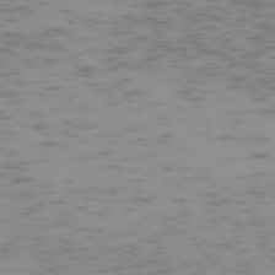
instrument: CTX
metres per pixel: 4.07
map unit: Hpe
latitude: -74.3496
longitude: 7.9745
